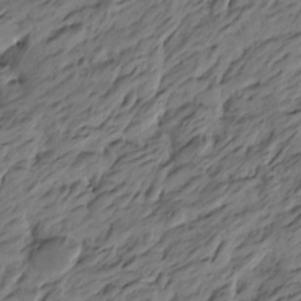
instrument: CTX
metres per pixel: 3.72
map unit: Htu
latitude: -5.7666
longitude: -178.4601
